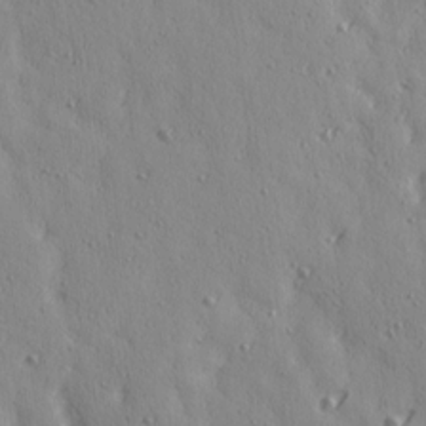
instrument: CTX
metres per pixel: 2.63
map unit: Ave
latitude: 15.0837
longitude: -105.5938
